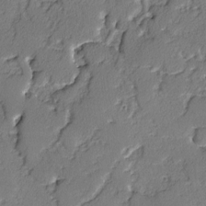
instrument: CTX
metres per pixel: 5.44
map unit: lAvf
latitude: -3.1431
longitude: -108.1200
